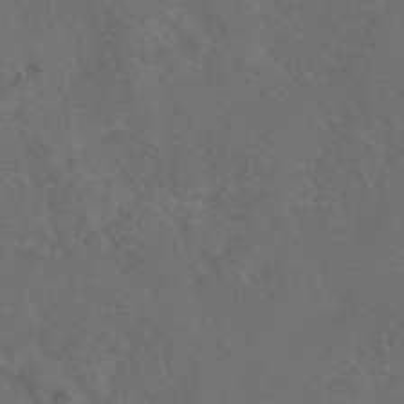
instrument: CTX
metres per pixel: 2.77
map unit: eAb
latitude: 46.1389
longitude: 108.2173
